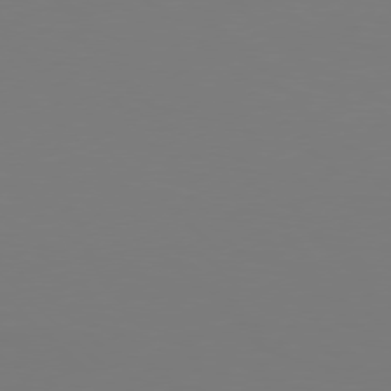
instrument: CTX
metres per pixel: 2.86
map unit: Hpe
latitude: 77.0647
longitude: -132.7435
